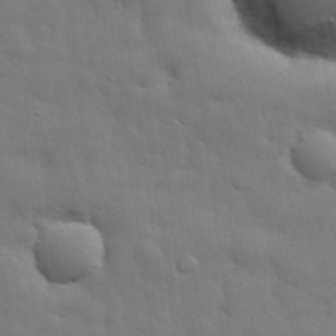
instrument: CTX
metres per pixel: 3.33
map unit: eHh
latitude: 29.7072
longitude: -75.3293
